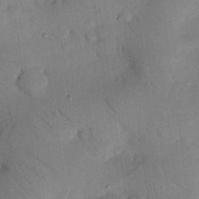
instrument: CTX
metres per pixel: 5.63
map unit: Nhu
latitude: 24.7813
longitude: -73.9339
